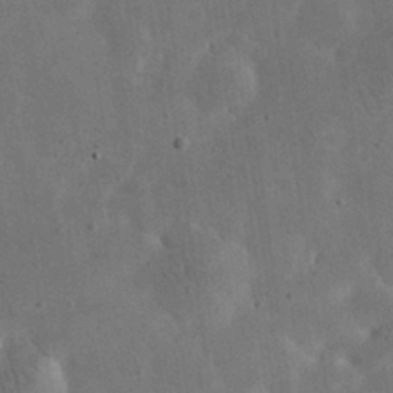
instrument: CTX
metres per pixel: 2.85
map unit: eHh
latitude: 24.5923
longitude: -68.4034
